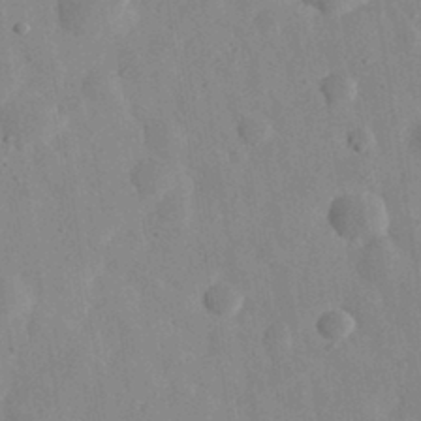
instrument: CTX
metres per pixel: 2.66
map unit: eHh
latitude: 32.8947
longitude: -78.4223
